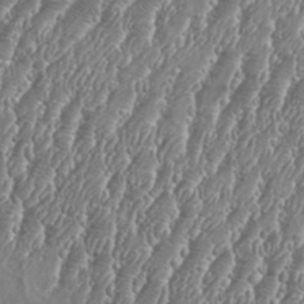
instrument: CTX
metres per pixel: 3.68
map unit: Aa
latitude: 34.4223
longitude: -135.0269
